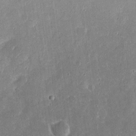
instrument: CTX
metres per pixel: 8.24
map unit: eHh
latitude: 16.5168
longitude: -73.0648
